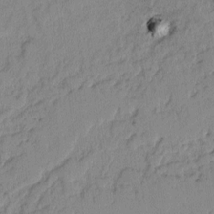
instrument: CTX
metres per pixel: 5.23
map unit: lAvf
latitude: -2.0849
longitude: -105.2915
